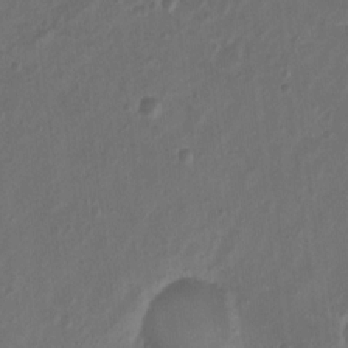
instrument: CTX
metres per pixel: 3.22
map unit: Nhu
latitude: 4.5546
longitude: -16.8191
